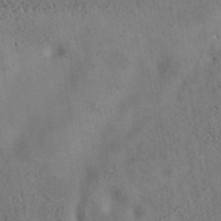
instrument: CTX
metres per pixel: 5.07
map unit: eAb
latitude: 35.1025
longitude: 109.7100
